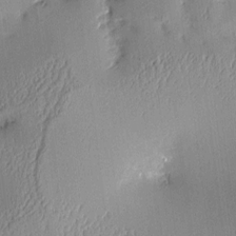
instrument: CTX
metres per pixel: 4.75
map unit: Aa
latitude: 9.9150
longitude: -129.1781
